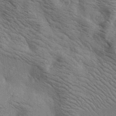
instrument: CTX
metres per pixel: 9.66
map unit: lAa
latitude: 19.0080
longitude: -139.6127
